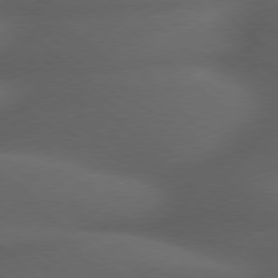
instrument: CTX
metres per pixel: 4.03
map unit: Hpe
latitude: 77.5560
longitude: -150.3656
